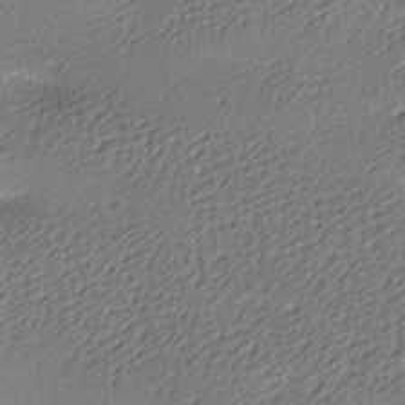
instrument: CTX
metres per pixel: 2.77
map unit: lAa
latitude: -9.4643
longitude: -126.8191
